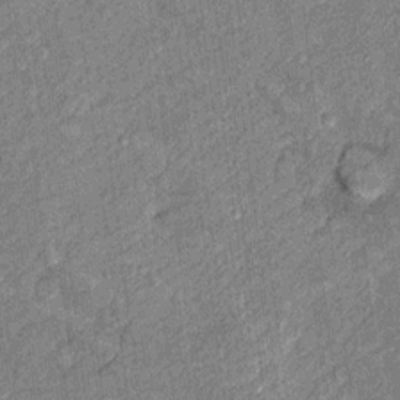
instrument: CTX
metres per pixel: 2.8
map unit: Hto
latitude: 10.2901
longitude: -37.4237
